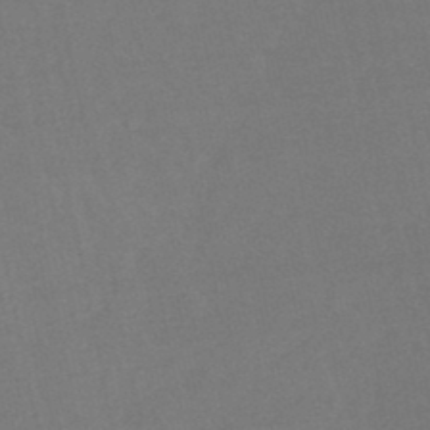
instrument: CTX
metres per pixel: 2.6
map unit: lHb
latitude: -45.4643
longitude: 67.5399
